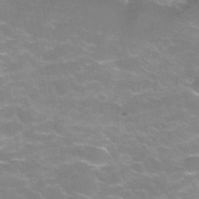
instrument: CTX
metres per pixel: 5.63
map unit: Hve
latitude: -30.2172
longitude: 95.3698
